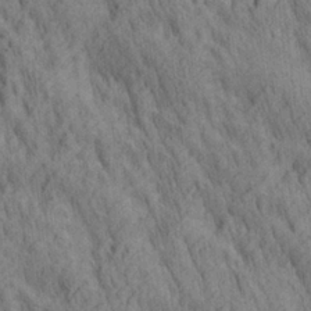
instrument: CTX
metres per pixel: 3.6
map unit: lAa
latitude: 21.6694
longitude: -138.5735
